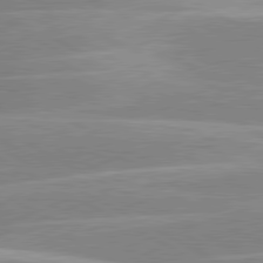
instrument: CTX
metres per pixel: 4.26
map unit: lApd
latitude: 80.5168
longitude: -124.3845
